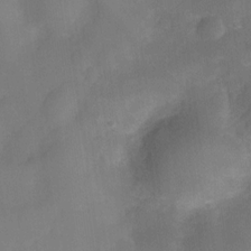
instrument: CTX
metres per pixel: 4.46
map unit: Nve
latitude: -27.0864
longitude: -148.2711
